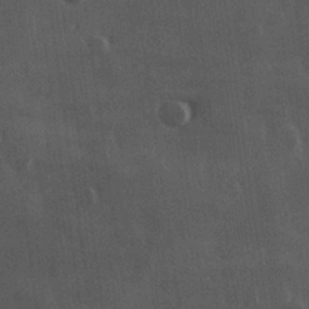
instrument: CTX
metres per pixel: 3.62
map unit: Hve
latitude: 27.3104
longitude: 147.6155
